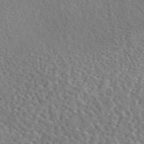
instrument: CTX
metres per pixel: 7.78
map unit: eAb
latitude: 45.6316
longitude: 111.6155
